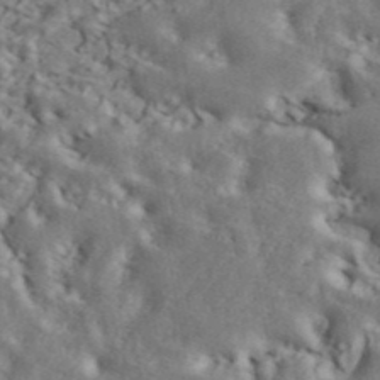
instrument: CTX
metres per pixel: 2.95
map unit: ANa
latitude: 43.5371
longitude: 47.7855
